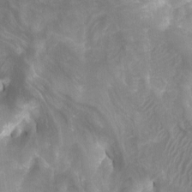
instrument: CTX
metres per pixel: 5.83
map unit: Htu
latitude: -6.9352
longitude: -49.4615
